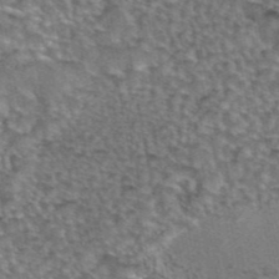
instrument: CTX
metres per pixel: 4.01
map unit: eAb
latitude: 43.5560
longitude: 103.9745
